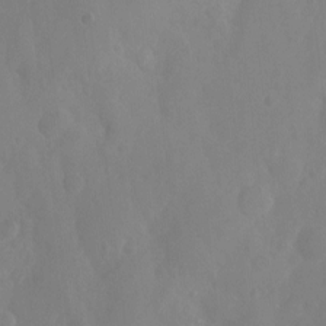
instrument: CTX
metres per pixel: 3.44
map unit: Nhu
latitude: -8.2361
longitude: -40.7813
